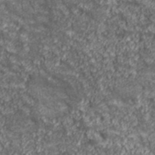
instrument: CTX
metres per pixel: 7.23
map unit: eHh
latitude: 43.2915
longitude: -88.7247
